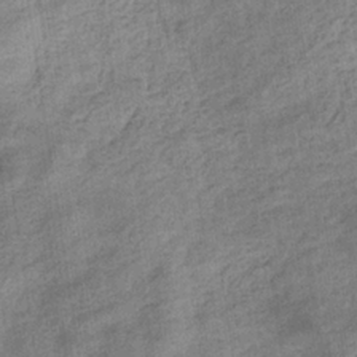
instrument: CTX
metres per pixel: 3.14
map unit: eHb
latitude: -34.5007
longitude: 77.7856
